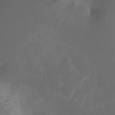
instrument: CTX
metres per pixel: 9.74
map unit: Ht
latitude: -9.3321
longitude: -39.6505
